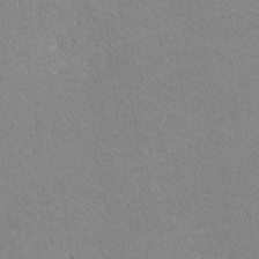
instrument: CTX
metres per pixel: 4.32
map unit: lHvf
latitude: -12.3873
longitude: -104.1767
